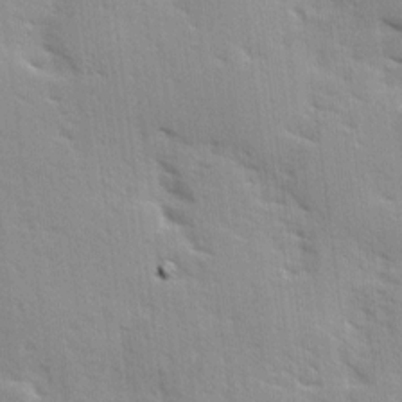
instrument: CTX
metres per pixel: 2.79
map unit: Ave
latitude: 10.5168
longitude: -102.7057
